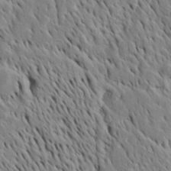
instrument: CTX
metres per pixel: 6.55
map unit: Htu
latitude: -4.2739
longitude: 151.7666
